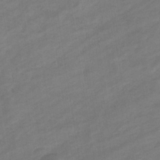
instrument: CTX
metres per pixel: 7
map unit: eHb
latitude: -36.6518
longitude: 78.1228
